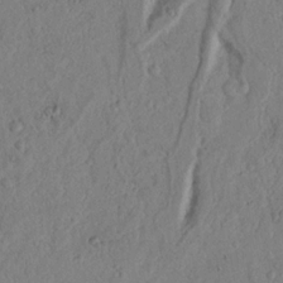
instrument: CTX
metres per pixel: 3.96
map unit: Nhu
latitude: 18.4601
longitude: -77.3481
